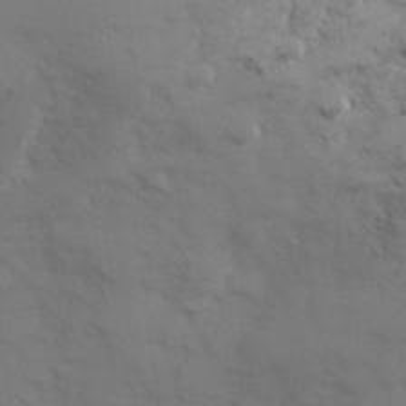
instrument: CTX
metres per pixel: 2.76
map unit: Hve
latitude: 32.7057
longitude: 151.0109
